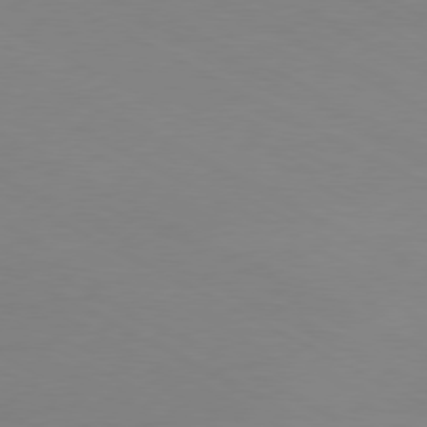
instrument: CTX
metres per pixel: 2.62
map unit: Ap
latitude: -80.6330
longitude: -95.0270
